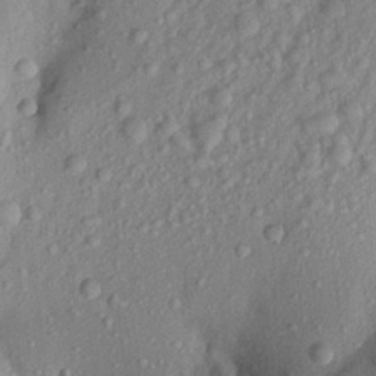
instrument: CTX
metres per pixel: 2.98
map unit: Aa
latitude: 20.8758
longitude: -147.5749
